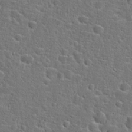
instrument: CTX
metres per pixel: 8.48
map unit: Hto
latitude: 23.9717
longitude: -46.5546
